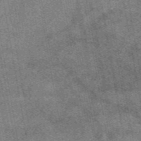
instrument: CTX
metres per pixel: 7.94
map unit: eAb
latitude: 47.8395
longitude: 122.5196
